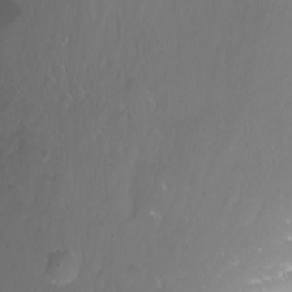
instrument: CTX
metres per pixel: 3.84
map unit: Nhu
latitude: -11.7100
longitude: -63.7261
